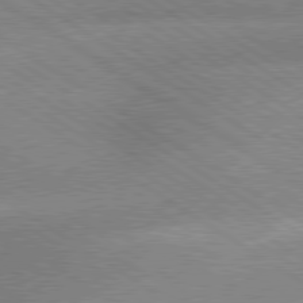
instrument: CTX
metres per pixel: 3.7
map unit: lApd
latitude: 79.4805
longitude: -152.6869
